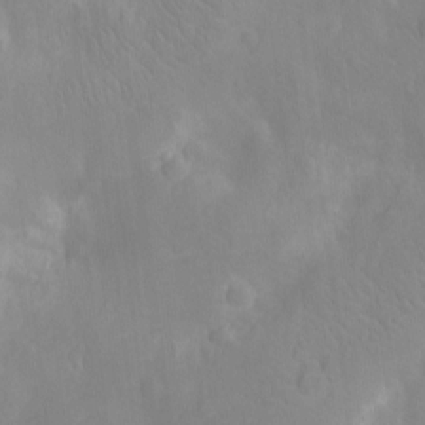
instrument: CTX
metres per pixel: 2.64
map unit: Ht
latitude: -12.7652
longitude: -24.8380
